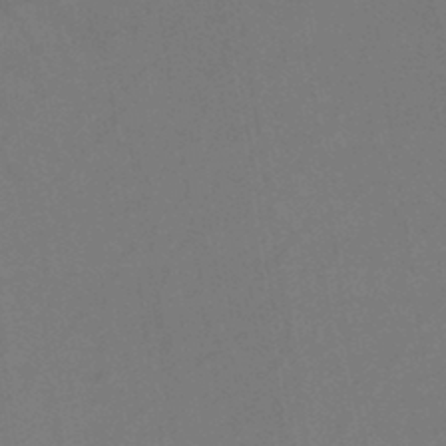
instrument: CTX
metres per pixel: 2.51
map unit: eHh
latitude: -42.8596
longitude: -32.6490
